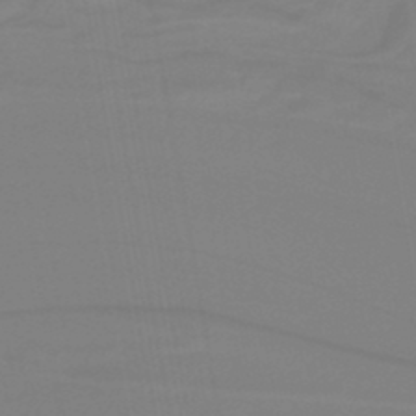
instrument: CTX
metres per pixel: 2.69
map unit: lHb
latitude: -38.0283
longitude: 55.8800
